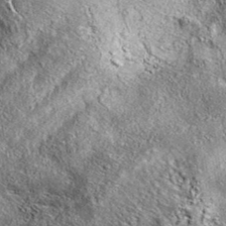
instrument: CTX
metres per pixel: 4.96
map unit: eAb
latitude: 37.6316
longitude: 109.6722
